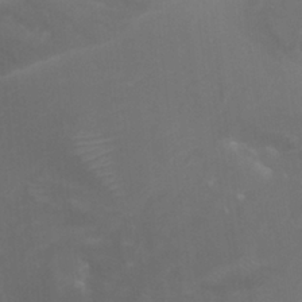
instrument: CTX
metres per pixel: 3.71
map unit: Nhu
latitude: 25.0836
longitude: -53.9339
